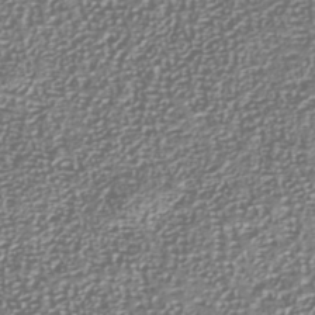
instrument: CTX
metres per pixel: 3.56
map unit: Nhu
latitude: -40.3684
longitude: -81.9150
